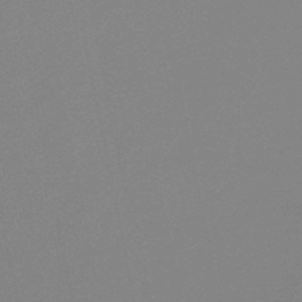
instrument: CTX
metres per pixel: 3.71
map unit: lHb
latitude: -48.8597
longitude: 69.6721
